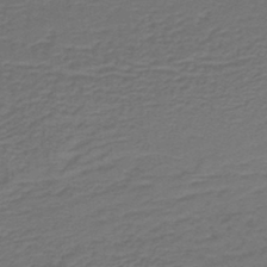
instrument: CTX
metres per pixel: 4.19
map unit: lHb
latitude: -39.6533
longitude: 55.3510
